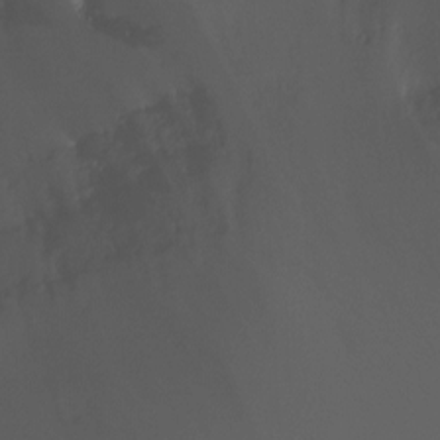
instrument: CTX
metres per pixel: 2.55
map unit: Ht
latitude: -8.2739
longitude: -29.9717
